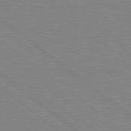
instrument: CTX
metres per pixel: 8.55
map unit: Hpe
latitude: 78.8569
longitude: -168.3656
